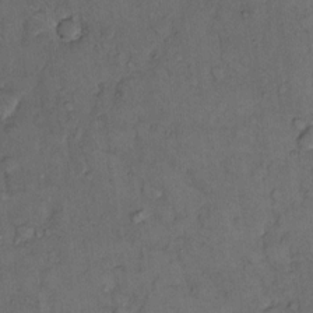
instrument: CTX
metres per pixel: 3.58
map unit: Hto
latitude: 11.0459
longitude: -61.7827
